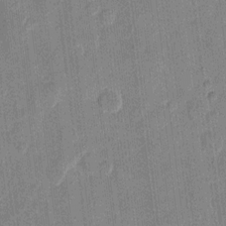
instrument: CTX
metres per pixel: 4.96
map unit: eHh
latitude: 11.1214
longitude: -66.0822
